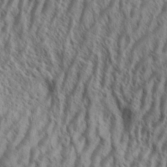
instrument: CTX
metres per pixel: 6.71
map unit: Aa
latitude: 33.9906
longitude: -138.5168
